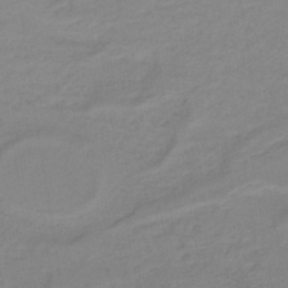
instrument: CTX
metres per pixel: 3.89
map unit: HNb
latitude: -44.4818
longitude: -37.3860
